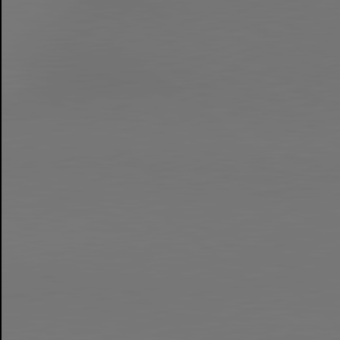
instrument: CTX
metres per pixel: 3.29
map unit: lApd
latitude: 80.7813
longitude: 154.0094
